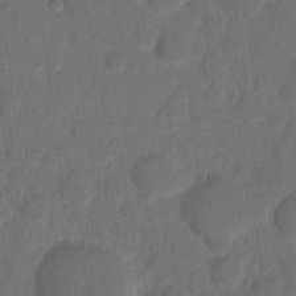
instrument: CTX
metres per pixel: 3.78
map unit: eHh
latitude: 8.5168
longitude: -65.5560
